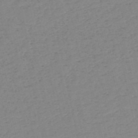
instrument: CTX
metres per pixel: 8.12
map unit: HNb
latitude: -53.8233
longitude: -39.2726
